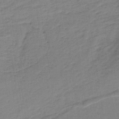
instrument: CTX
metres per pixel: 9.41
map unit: lHb
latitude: -40.6329
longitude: 52.9352
